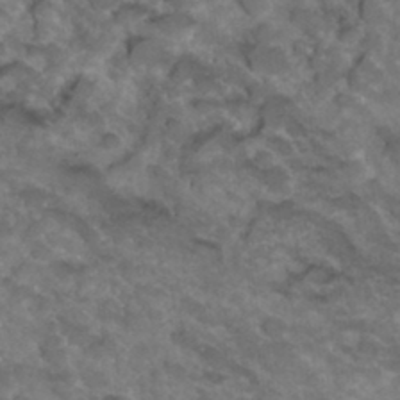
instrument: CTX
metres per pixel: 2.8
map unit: Hto
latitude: 33.2348
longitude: -47.8962
